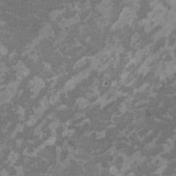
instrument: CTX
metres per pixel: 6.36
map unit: HNhu
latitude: 1.6882
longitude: -2.9136
